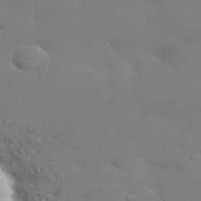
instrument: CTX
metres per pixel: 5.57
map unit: eHh
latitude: 30.7247
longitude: -82.7057
